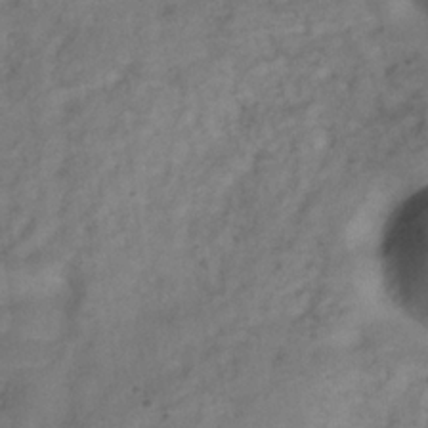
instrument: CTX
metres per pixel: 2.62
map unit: Hve
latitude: -33.1054
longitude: 89.6722
